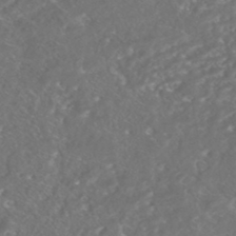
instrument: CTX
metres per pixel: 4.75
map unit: HNhu
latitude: -45.6155
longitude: 100.7652
